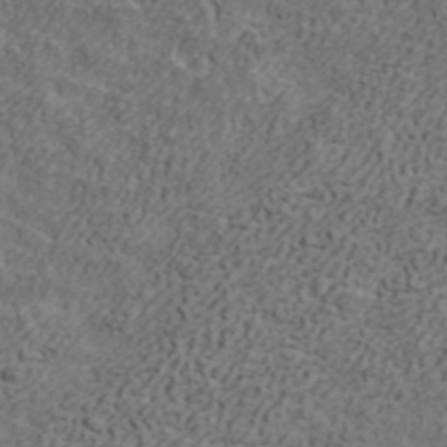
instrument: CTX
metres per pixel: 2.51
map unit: ANa
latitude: 42.1956
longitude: 29.4266
